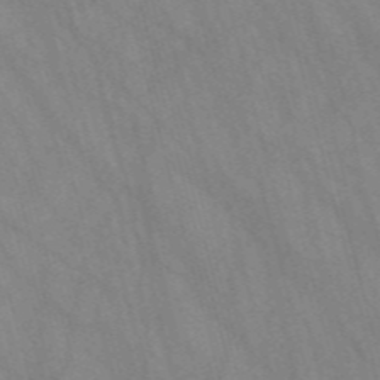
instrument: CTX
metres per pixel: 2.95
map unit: Nve
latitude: -57.5588
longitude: 64.0472
